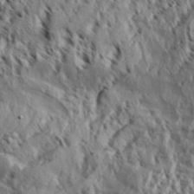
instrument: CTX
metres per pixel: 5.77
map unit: Aa
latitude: 32.4223
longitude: -136.7435
